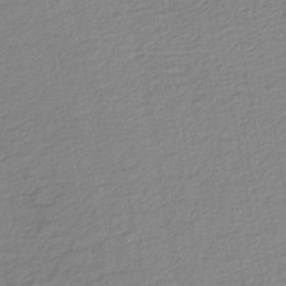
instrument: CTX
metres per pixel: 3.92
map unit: lHb
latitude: -45.3321
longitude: 61.0486
